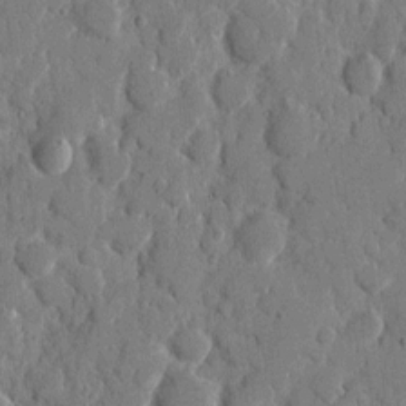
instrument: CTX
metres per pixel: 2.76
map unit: eHh
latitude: 8.9514
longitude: -67.4048
